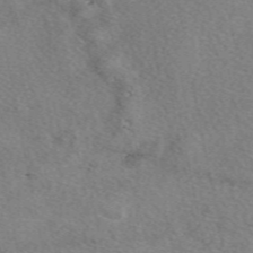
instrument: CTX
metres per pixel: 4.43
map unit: eAb
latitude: 49.2537
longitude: 110.1416
